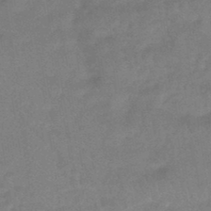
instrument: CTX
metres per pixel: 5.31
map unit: HNhu
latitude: -45.3888
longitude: 90.8408
